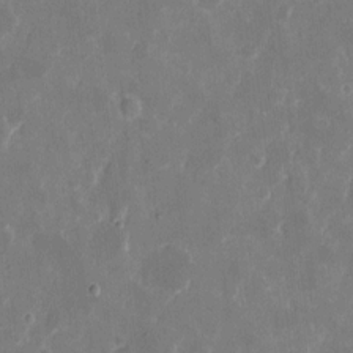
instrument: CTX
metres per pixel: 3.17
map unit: eHh
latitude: 9.5560
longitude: -69.2348
